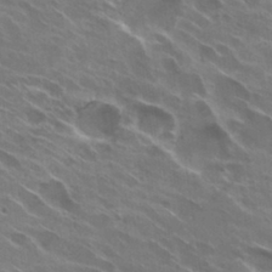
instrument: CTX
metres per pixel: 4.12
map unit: Hto
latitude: 29.4615
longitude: -43.7261
